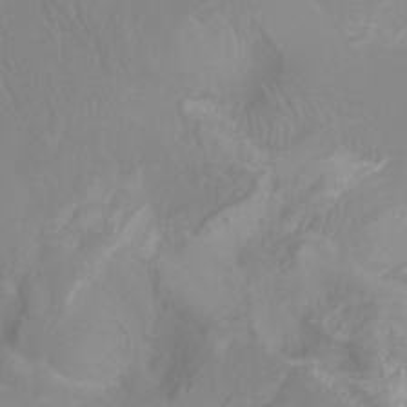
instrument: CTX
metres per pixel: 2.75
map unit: Ht
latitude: -2.4440
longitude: -17.8772
